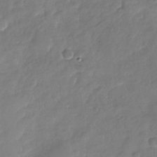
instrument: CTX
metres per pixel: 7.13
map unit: Nhu
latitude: -28.3495
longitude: -60.9513
